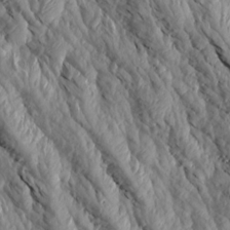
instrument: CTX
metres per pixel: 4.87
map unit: Aa
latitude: 17.6127
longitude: -146.2334
